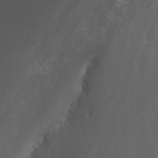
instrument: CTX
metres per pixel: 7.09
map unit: Nhu
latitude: -12.8597
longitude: -66.1577
